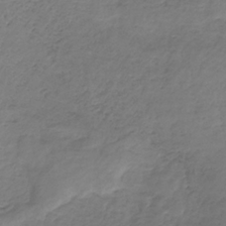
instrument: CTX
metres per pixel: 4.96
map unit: HNb
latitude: -33.2943
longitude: 57.9556
